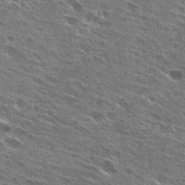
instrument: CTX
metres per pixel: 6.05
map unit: Hto
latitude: 27.5371
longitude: -44.5357
